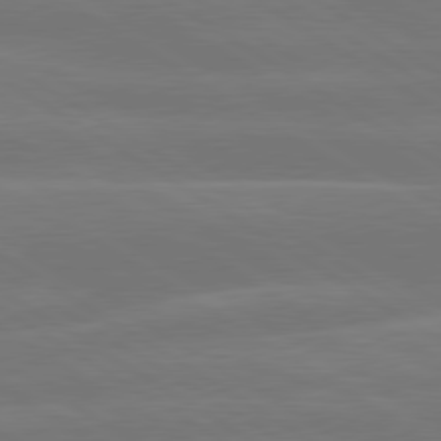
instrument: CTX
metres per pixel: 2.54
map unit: lApd
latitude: 79.9150
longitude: -143.2348
